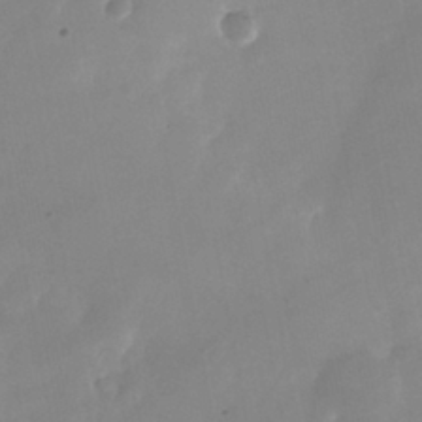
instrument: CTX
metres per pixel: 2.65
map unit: Nhu
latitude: -25.6344
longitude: -70.1011
